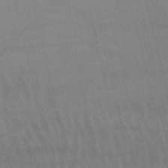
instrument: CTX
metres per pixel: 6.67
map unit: lHb
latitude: -48.6141
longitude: 70.6896
